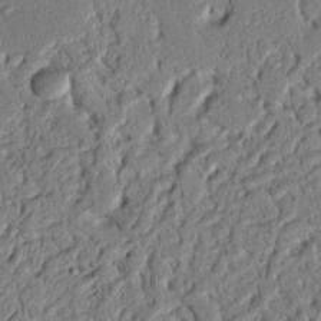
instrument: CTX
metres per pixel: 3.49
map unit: Nhu
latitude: 20.0444
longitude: -78.3656
